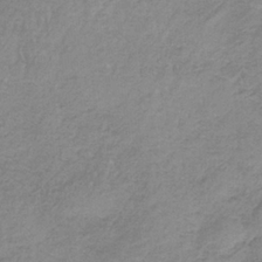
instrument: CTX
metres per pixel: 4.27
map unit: HNb
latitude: -34.2739
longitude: 58.9163
